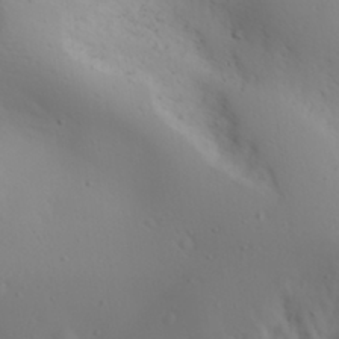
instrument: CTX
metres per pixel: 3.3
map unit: Aa
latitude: 29.1592
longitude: -146.3468
